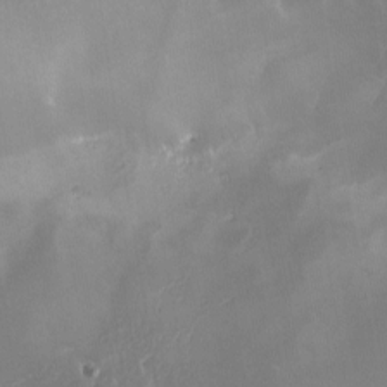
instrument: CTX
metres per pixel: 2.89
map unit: Ave
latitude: -7.9745
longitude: -122.6301
